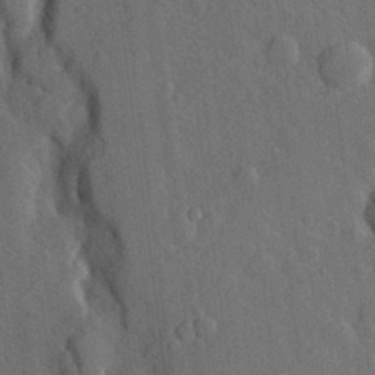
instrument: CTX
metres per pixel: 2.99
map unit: Hve
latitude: 24.6679
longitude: 149.1809
